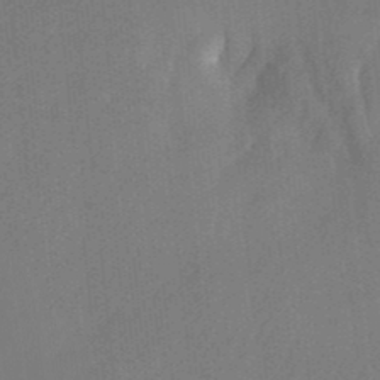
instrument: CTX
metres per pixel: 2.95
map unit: Nhu
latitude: -27.5021
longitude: -71.3104
